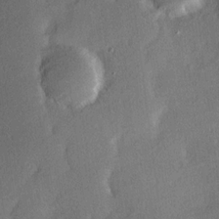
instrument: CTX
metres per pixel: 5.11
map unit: Hve
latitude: 18.1955
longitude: 150.8030
